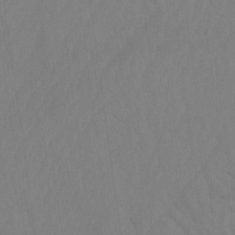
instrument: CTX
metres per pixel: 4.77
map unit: Htu
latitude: -10.2362
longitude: -73.4993
